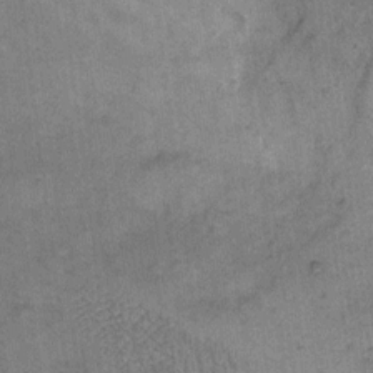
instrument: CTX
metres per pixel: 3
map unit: eHh
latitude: 9.8395
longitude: -63.5182
